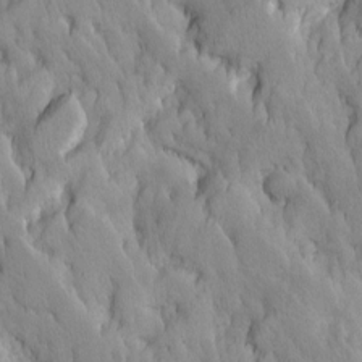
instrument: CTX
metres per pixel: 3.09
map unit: Ave
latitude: -11.0675
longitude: -118.4601
